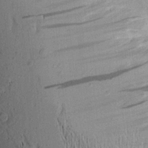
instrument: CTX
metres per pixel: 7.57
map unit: Aa
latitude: 16.6113
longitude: -147.2726
